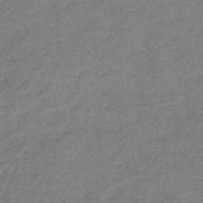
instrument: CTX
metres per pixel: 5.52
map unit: eHb
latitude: -38.5952
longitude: 80.4818
